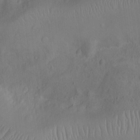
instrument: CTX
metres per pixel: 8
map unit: Ht
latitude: -9.5021
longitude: -22.8569
